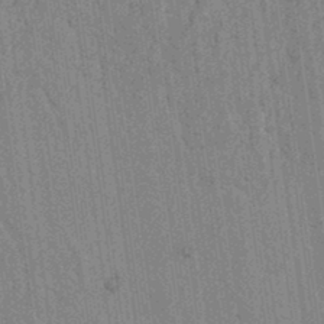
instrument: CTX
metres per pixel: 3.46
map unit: lAvf
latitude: 6.7246
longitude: 164.3118
